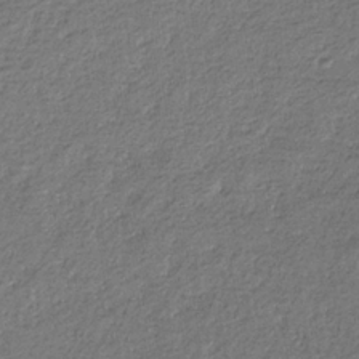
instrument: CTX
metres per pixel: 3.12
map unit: eHb
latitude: -30.3117
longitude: 68.6329
